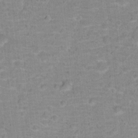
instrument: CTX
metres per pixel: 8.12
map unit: Hto
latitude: 16.5168
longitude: -38.8947
